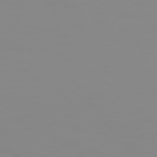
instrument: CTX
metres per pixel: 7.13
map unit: Hpe
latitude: 74.8380
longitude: -127.9717
